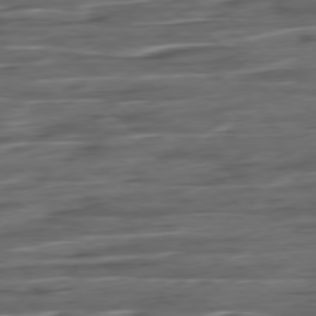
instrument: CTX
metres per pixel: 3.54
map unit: Hpe
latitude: -79.1431
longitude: -19.8205
